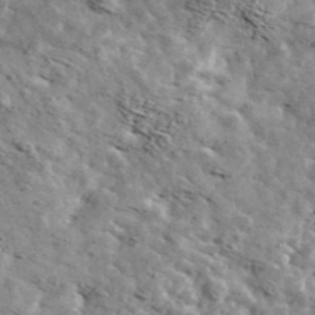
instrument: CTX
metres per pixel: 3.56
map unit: Ave
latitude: 41.9339
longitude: -108.5734
